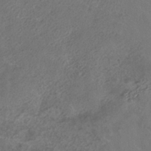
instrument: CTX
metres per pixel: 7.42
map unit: ANa
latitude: -36.9730
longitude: 95.2942
